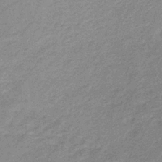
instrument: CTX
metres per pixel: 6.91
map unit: lHb
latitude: -34.0850
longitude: 69.5210
